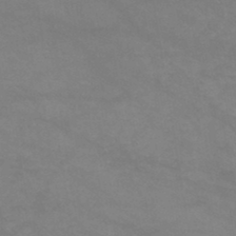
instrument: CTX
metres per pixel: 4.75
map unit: HNb
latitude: -45.8233
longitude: -37.0270
